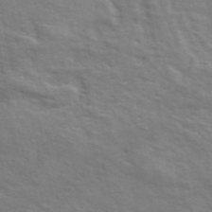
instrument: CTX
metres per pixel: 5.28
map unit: ANa
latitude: 48.7435
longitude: -74.9325
